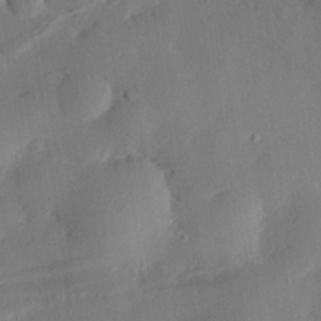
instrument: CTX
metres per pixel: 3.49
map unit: eHh
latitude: 29.0080
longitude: -82.0633
